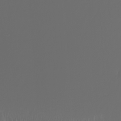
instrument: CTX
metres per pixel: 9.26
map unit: Nhu
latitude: -7.5588
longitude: -83.4048
